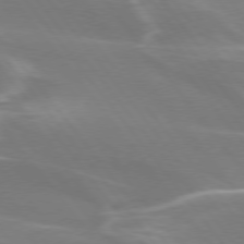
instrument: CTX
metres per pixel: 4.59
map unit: lApd
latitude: 75.5371
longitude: -62.6302
